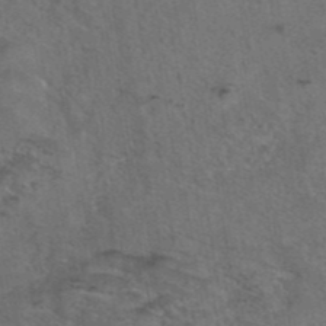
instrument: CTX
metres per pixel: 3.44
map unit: eAb
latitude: 43.2159
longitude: 104.3873
